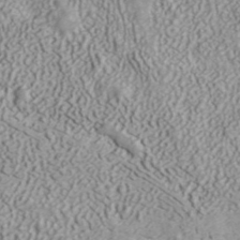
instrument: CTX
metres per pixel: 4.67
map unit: ANa
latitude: 41.4426
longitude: 30.7463
